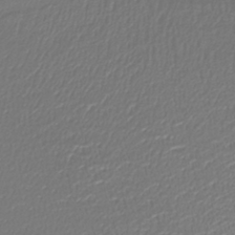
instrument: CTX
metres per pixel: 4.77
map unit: lHb
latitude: -37.6155
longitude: 58.1038
